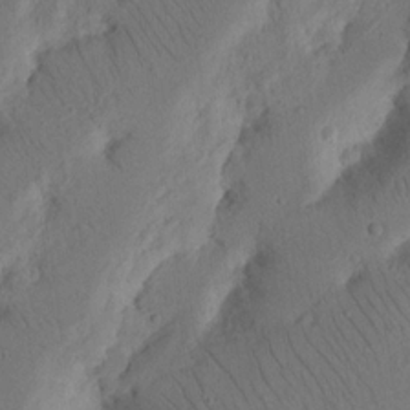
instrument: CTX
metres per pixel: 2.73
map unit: Nhu
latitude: 16.2334
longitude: -75.3482
